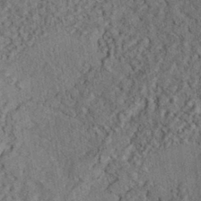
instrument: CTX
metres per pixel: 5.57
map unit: eHh
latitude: -41.3698
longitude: 120.7463
